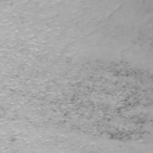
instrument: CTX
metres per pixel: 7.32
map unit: ANa
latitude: -44.5952
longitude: 105.3320
